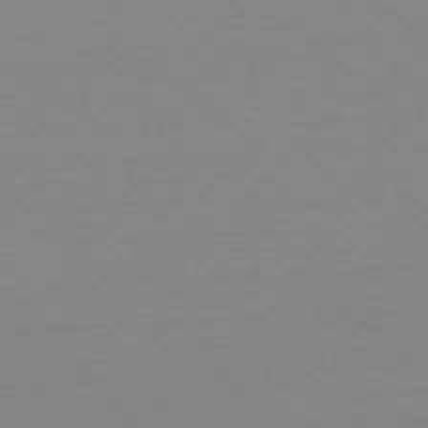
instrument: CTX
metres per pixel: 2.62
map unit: Ap
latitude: -78.1794
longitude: -62.4790
